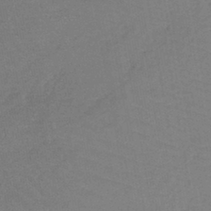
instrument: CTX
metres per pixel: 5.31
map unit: lHb
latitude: -42.9730
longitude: 73.8422
